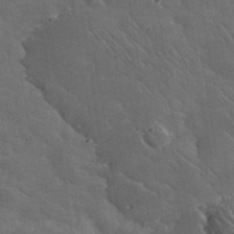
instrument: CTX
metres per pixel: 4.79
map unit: lHvf
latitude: 36.8380
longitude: -91.4426
